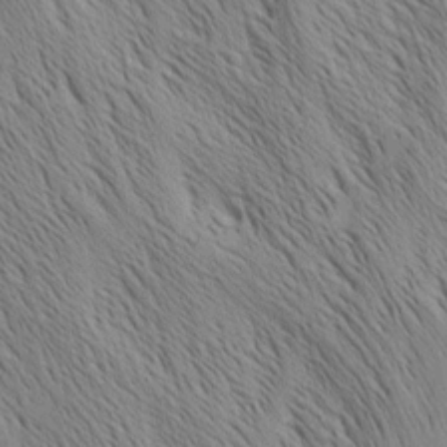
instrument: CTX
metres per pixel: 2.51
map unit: Nhu
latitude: -4.2550
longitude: -149.9528
